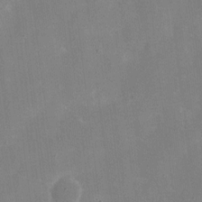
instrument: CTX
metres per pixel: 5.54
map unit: eHh
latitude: 10.4979
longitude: -69.0648
